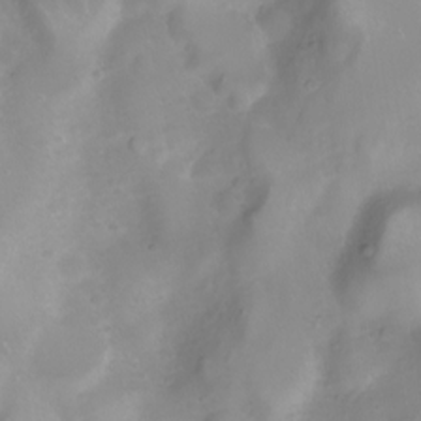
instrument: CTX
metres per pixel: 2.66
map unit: Nhu
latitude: -8.2739
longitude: -72.7057
